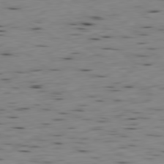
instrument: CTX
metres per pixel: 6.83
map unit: Ap
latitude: -80.4629
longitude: -71.1970
